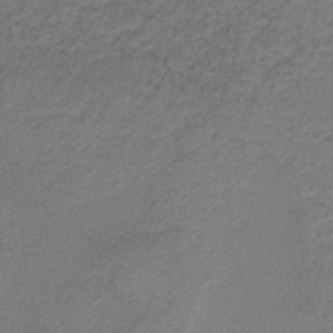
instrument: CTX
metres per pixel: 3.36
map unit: HNb
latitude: -36.5762
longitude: 53.9178
